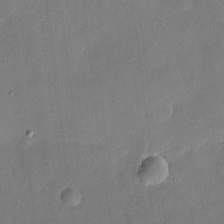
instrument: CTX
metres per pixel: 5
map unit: eHh
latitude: 4.1011
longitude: -72.1578
